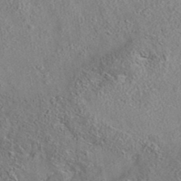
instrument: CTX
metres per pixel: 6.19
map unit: eAb
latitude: 35.7071
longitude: 113.8800
